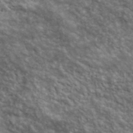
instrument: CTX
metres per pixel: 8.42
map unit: lHvf
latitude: 39.1970
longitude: -89.0648
